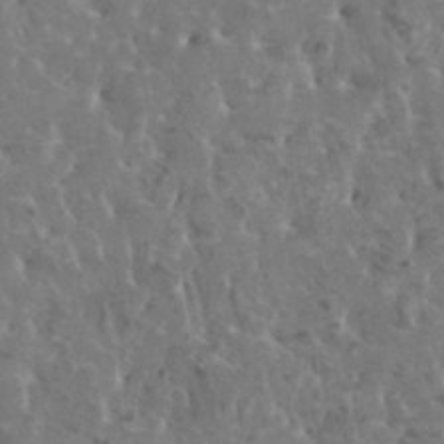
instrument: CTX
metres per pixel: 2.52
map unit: HNhu
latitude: 6.0822
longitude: -0.8380
